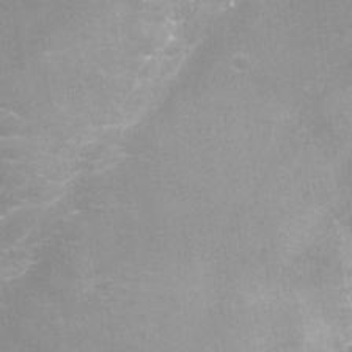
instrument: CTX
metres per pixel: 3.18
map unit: Nhu
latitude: -19.8422
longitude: -56.6112
